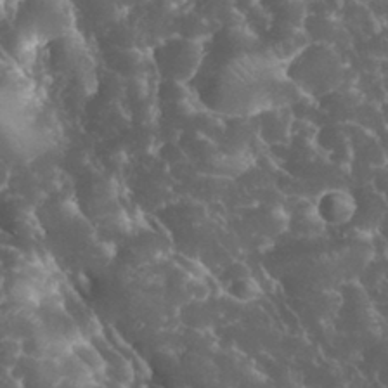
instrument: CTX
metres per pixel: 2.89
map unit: eHh
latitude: 33.8205
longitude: -64.1956
